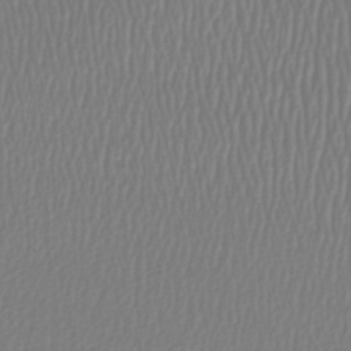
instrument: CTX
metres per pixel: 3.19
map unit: HNhu
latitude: -46.1228
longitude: 99.0108
